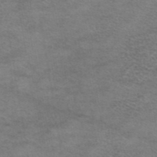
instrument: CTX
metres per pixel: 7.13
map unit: eAb
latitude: 45.2348
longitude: 102.6896
